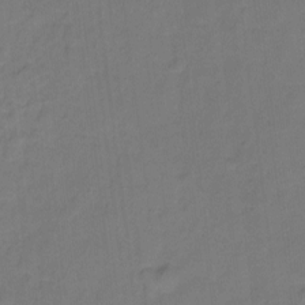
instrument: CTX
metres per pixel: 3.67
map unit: Hto
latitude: -2.1605
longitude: -34.3845
